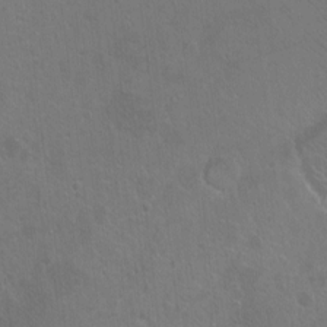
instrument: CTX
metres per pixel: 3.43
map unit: Ht
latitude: -6.7274
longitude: -36.8191
